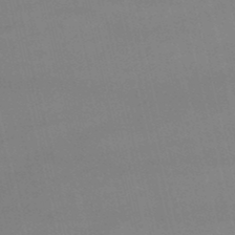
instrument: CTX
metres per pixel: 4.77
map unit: lHb
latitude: -48.8975
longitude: 70.7085
